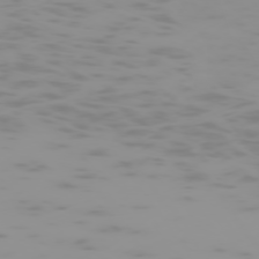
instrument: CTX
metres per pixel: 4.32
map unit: Hpe
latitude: -74.6897
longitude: 7.0486
